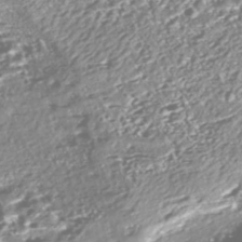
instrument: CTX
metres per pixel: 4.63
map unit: Nhe
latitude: -45.6722
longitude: 151.6155
